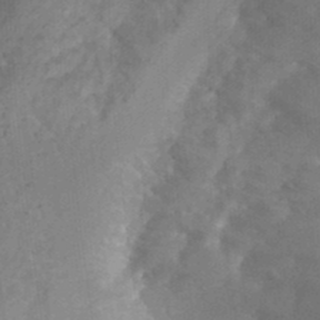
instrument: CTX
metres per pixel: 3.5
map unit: Hto
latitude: 32.2900
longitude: -41.0836
